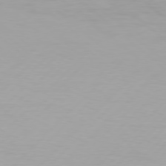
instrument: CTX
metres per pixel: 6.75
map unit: Hpe
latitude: 77.6694
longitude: -133.7261
